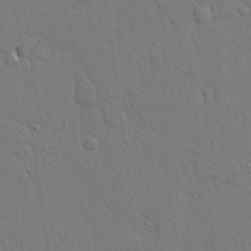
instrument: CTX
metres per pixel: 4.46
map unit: Aa
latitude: 21.8961
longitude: -124.9135
